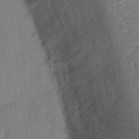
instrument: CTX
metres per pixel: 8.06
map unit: eHh
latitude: 12.8191
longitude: -70.5735
